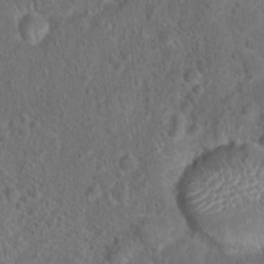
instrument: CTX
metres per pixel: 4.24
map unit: Hto
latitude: 17.7072
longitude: -41.4993
